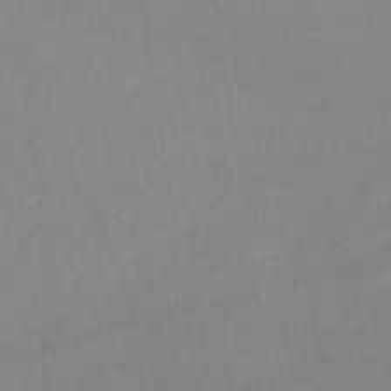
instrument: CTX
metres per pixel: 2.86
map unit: lHb
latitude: -36.5195
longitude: 72.3306
